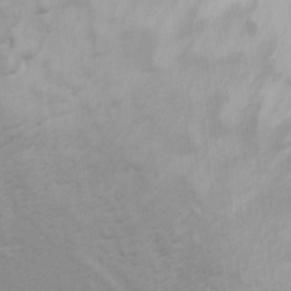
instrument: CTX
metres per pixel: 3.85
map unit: Ht
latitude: 11.8395
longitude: -33.2915
